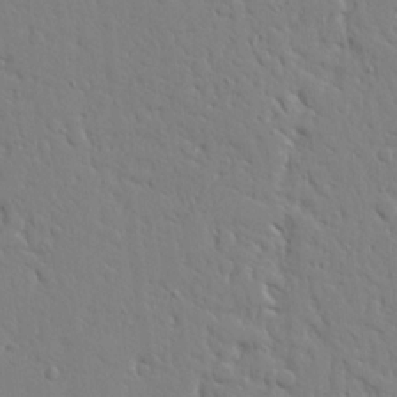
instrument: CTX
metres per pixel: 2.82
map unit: Aa
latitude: 20.4034
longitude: -124.4223
